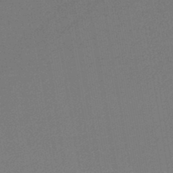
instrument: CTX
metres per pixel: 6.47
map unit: lHb
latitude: -44.5385
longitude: 64.7463
